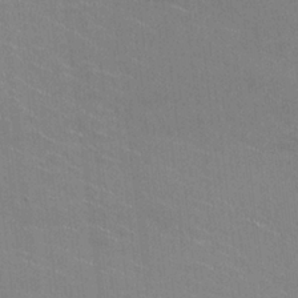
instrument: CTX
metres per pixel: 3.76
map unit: HNhu
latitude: -0.2362
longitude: -2.0255
